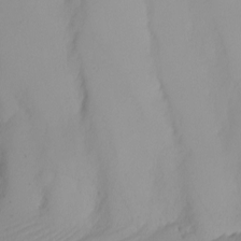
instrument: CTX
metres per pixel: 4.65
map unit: Nhu
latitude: -5.0486
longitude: -95.0270
